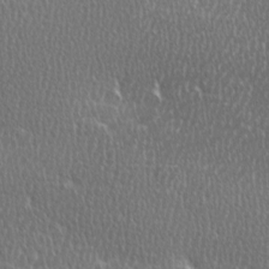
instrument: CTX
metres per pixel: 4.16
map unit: Ave
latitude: -0.7086
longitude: -114.8568
